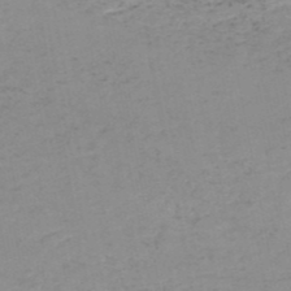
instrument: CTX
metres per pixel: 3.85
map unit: HNb
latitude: -51.3321
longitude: -52.0633
